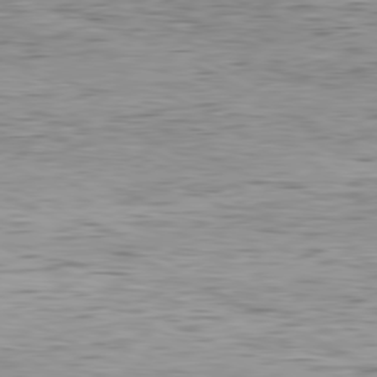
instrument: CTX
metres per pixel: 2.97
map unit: Hpe
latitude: -81.1431
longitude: 11.9178
